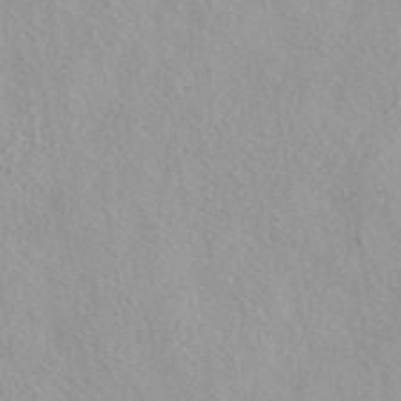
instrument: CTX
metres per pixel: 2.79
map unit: eAb
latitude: 44.2144
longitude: 115.0486
